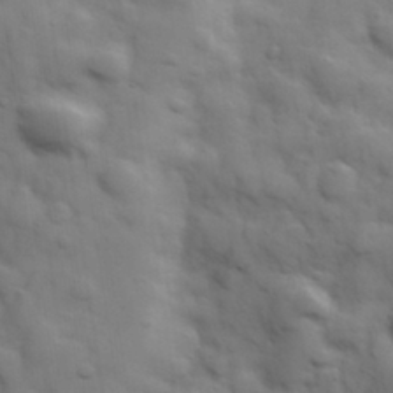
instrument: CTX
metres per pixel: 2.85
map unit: Hve
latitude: 31.5560
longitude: 150.6141
